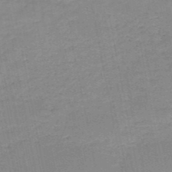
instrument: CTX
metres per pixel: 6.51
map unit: HNb
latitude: -50.0472
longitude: -40.7624
